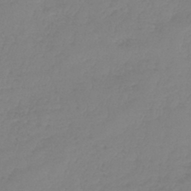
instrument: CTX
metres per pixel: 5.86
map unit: lHb
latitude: -44.6141
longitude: 70.0283
